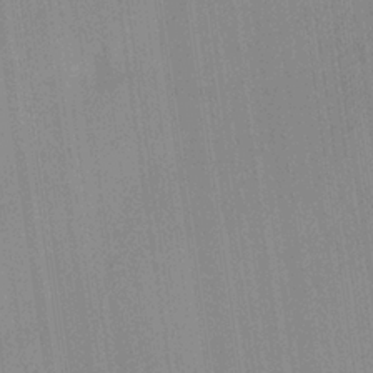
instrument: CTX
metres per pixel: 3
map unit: Aa
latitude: 26.2712
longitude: -142.4601
